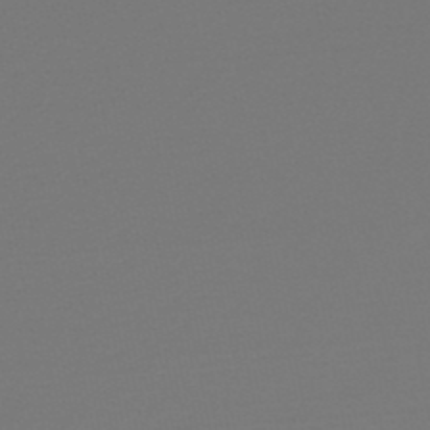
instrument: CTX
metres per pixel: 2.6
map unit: eHb
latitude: -49.6722
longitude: 66.9353
